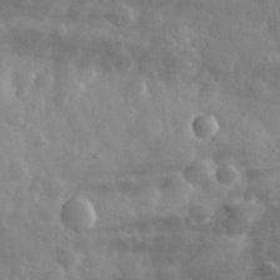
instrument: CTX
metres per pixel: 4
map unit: eHh
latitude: 31.6694
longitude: -71.9906
